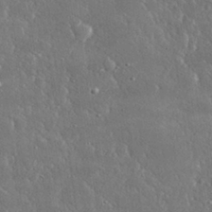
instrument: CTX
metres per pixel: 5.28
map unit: lHvf
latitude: 30.8758
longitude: -92.3278
